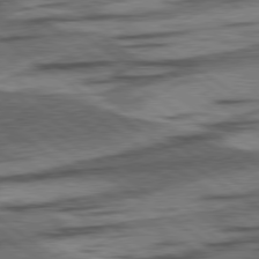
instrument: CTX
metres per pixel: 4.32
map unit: lApd
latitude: 78.4790
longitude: -53.4993
